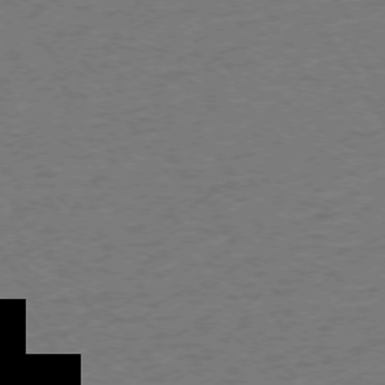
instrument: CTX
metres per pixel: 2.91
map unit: Ap
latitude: -75.3321
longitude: -85.5371
